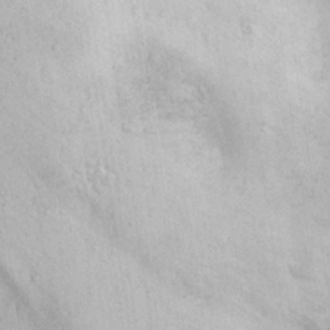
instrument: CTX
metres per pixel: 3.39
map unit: eHh
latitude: 22.2145
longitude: -69.0081
